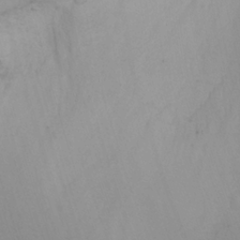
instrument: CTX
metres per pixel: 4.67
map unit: Aa
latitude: -3.3509
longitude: -72.5924
